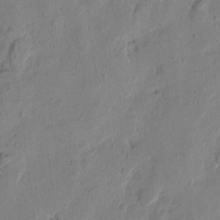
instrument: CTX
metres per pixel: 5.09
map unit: Htu
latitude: -1.3699
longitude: -176.8569
